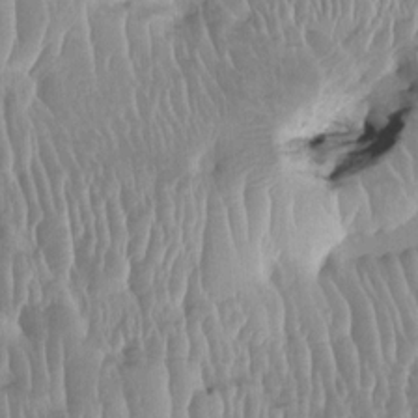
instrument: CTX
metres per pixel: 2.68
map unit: HNhu
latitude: 2.1011
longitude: -6.0633
